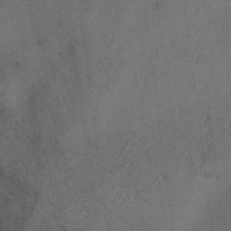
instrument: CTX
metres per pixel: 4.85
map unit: Ht
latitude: 4.5357
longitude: -28.5923
